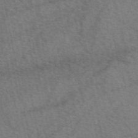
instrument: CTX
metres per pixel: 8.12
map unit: eAb
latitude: 50.9513
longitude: 115.3509
